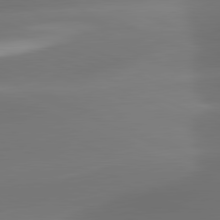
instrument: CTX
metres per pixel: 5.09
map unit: lApd
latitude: 81.6505
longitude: -160.8191
